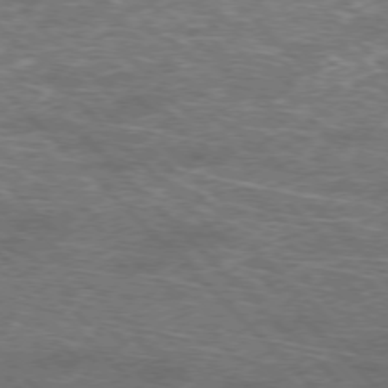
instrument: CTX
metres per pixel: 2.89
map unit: Hpe
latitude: -77.0297
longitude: -11.9339
